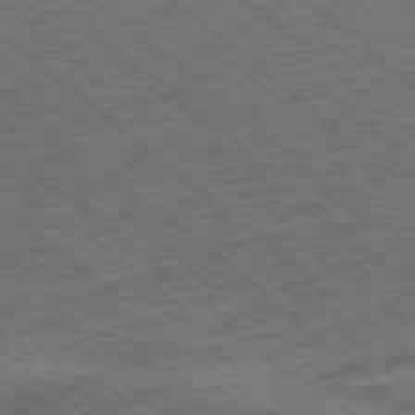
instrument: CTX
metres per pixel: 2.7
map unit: Ap
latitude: -78.4251
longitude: -48.5735
